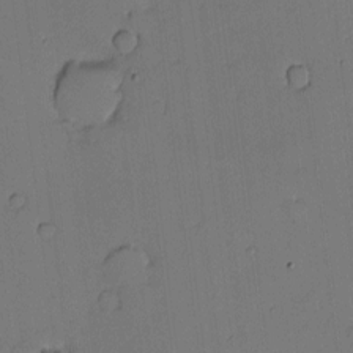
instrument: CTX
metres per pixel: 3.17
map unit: Nhu
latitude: -1.3888
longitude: -73.2915
